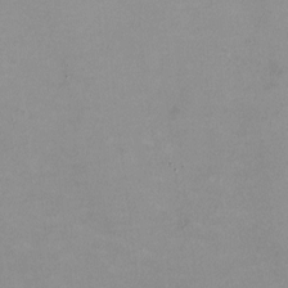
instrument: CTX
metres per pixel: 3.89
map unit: HNhu
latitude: -0.3307
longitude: -4.5735
